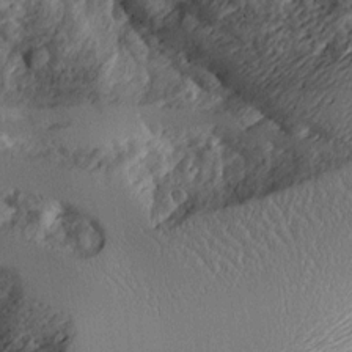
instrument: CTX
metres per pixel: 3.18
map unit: Aa
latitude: 11.2726
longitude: -127.6127
